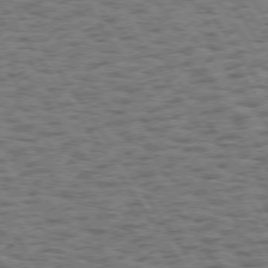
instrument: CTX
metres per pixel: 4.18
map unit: Hpe
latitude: 74.4601
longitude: -133.8394
